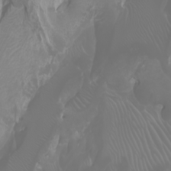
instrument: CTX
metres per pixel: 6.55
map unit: Htu
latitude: -0.9731
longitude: -75.8772
